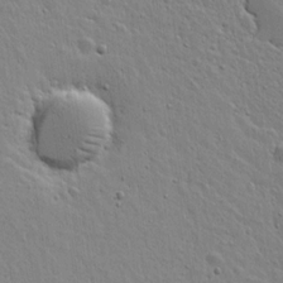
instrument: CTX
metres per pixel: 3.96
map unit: lAvf
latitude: 15.4805
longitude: -125.1025
